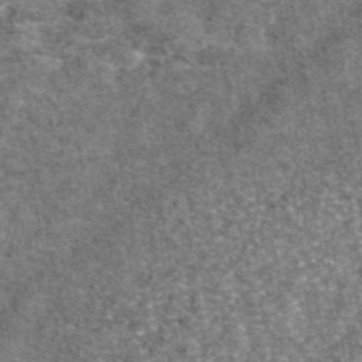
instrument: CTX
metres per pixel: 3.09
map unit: eAb
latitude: 47.1404
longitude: 107.3132
